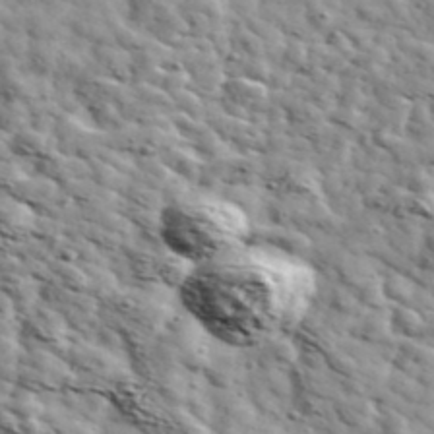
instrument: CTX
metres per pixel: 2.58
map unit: Ave
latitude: 41.3860
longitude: -107.2915
